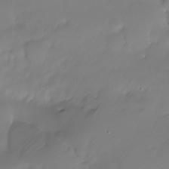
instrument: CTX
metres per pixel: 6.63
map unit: HNhu
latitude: -23.5588
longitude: 50.4629
